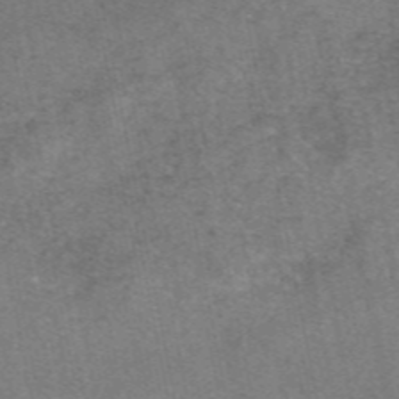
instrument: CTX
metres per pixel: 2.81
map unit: eAb
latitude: 47.5560
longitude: 103.6911
